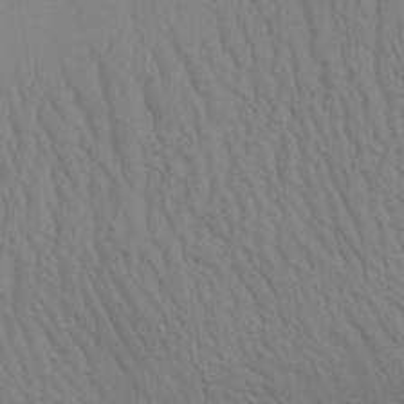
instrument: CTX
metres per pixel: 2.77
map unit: Aa
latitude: 31.7639
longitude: -135.6127
